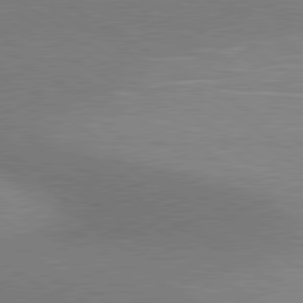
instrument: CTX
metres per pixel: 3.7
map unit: lApd
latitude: 80.4034
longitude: 126.6329
